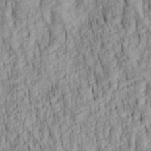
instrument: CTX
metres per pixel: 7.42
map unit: lAa
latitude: 6.3845
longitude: -115.3859
